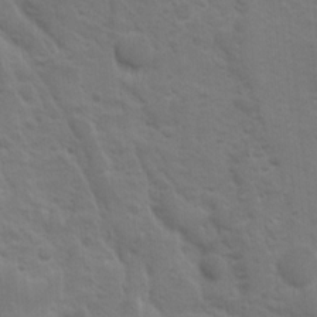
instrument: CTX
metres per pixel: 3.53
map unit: Ave
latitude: 10.2901
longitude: -104.3090
